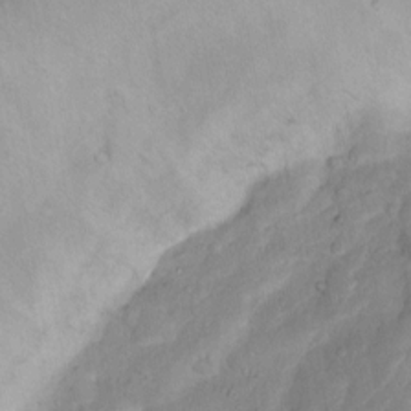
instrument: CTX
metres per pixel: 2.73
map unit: Nhu
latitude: 4.7813
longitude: -24.3278
